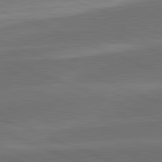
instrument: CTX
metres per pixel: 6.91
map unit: lApd
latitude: 82.2144
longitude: -155.8205
